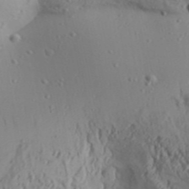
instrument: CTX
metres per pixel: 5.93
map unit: Aa
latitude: 31.2159
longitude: -136.1200
